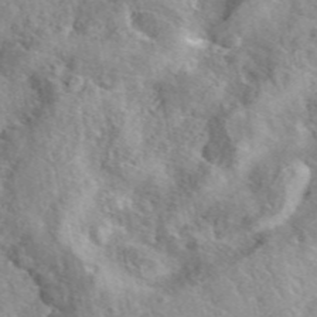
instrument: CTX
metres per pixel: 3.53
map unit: eAb
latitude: 45.8205
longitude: 111.9745
